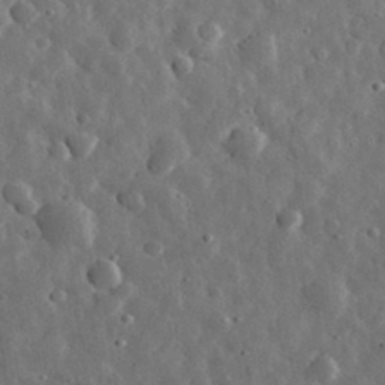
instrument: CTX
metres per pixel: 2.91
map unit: eHh
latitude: 31.7639
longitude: -74.7246
